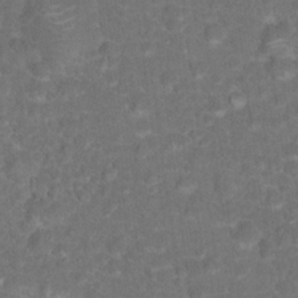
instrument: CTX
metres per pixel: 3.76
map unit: Hto
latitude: 17.9717
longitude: -40.5356
